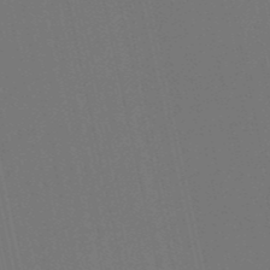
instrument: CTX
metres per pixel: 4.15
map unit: eHb
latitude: -51.4454
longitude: 77.0297
